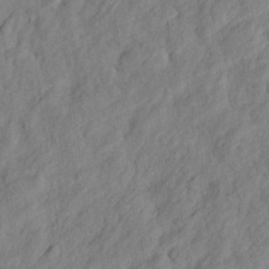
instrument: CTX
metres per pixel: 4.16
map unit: eHh
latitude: 24.5923
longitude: -79.7639
